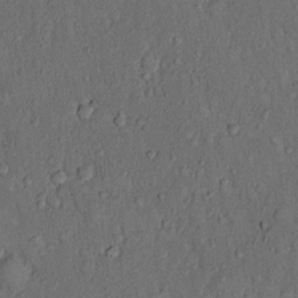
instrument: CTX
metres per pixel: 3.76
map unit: Hto
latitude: 10.5924
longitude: -59.8017
